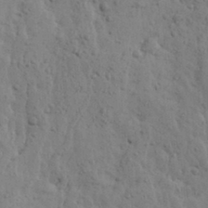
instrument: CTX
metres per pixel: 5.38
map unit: Ave
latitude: 13.8772
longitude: -132.7057
